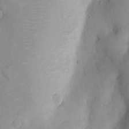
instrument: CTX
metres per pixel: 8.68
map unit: Nhu
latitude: 7.7827
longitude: -22.8191
